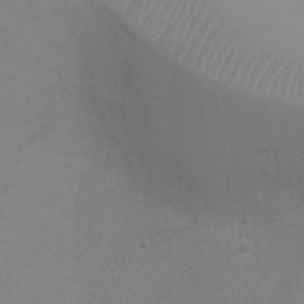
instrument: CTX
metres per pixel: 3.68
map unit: Ht
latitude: -9.4832
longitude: -20.5357
